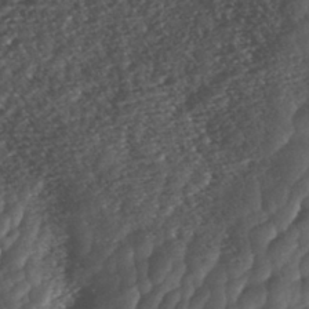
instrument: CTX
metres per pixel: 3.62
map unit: ANa
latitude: -41.3698
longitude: 105.0486
